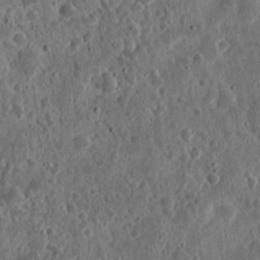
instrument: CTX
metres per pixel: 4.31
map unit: eHh
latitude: 11.9339
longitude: -73.8962
